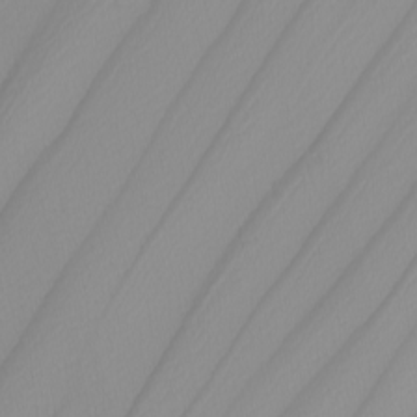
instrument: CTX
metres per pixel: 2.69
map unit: Nhu
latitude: -8.5763
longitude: -95.1592
